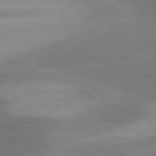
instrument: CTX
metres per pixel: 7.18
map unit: lApd
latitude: 81.1781
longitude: 125.2754
